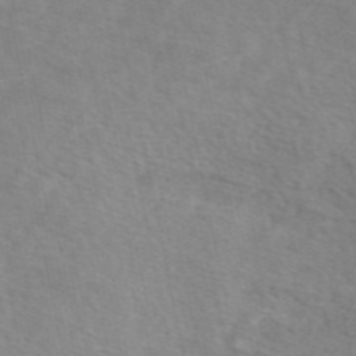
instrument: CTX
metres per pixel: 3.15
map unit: eAb
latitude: 48.8380
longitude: 119.5021
